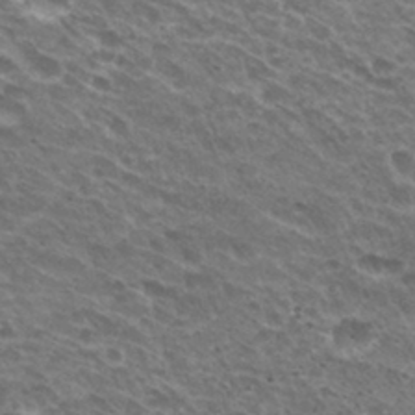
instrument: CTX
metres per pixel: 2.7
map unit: Hto
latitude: 31.1970
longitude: -43.8394
